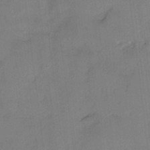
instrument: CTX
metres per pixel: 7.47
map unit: HNhu
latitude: 3.6883
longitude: 8.6707
